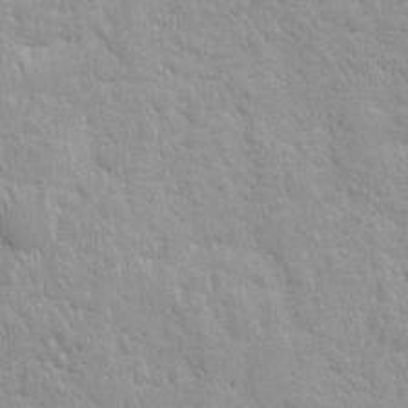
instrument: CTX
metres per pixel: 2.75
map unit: Ave
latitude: 9.8772
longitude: -104.3468
